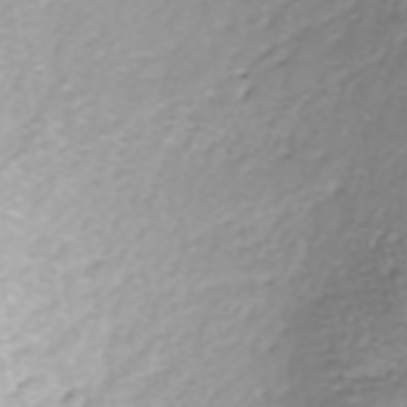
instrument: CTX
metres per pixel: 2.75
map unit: ANa
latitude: -41.5210
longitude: 104.4251
